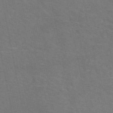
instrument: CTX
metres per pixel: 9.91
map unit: eAb
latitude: 50.6112
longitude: 104.8408
